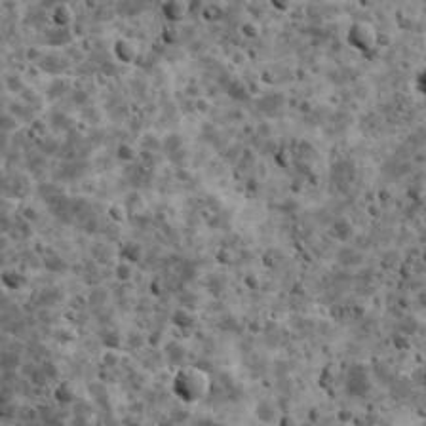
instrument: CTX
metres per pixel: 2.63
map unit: Ave
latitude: 17.6883
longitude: -134.5923
